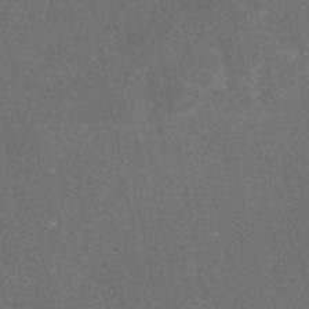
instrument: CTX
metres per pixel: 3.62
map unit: eAb
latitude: 47.0459
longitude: 116.1227
